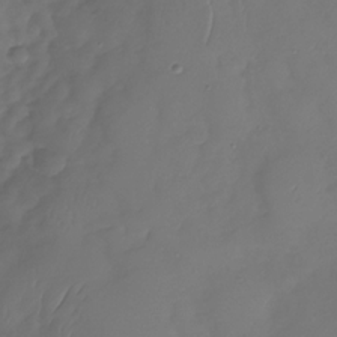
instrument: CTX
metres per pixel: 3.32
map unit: Nhu
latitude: -29.8045
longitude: -59.4615
